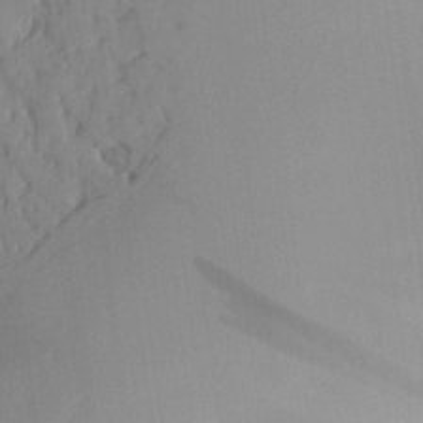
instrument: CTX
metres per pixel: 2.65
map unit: Aa
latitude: 24.3845
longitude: -132.8380
